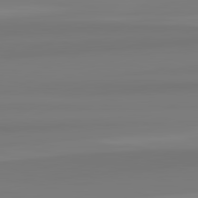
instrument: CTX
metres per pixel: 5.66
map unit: lApd
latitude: 82.7624
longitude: 173.1242
